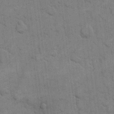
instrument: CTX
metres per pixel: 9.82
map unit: eHh
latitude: 12.0822
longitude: -65.3482
